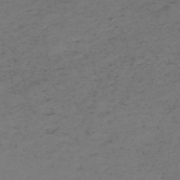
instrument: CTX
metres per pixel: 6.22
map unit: HNb
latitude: -55.8989
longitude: -43.6883
